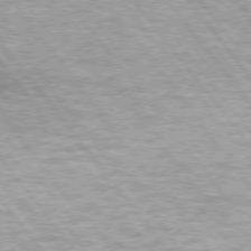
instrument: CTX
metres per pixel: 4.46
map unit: lApd
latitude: 74.8191
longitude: -48.8758
